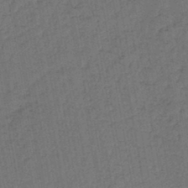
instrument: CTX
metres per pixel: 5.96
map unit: lHb
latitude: -43.3320
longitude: 61.1620
